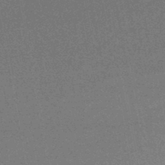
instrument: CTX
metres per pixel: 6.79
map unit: HNhu
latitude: -45.5966
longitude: 99.5588
